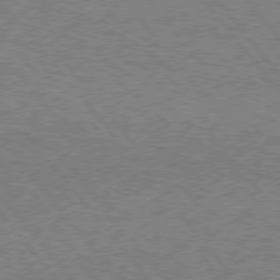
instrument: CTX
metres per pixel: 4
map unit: Hpe
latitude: 75.0081
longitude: -151.7827
